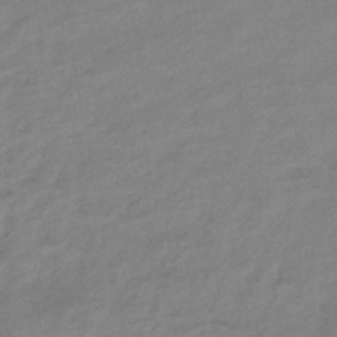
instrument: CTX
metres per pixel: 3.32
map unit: eHb
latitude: -39.8045
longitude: 82.6140
